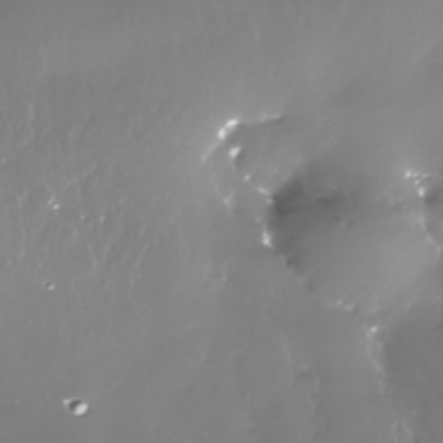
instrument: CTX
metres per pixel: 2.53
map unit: Nhe
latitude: -33.8234
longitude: -88.8002
